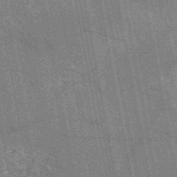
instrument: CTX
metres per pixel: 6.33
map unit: HNb
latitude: -53.8044
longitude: -40.9702
